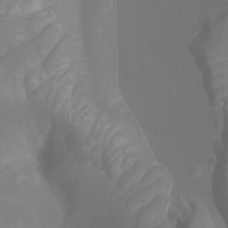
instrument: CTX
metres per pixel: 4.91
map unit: Ht
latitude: -2.7841
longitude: -61.6127
